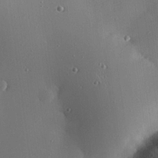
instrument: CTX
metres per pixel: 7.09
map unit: eHh
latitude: 23.6694
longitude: -91.1970
